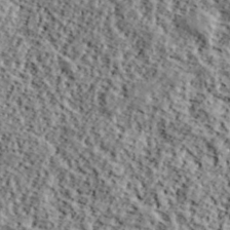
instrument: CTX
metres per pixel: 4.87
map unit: lHvf
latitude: 40.1010
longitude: -87.8016
